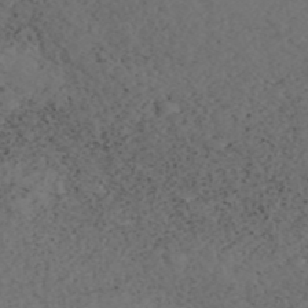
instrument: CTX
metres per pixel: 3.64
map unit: ANa
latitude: 44.2712
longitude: 37.3887
